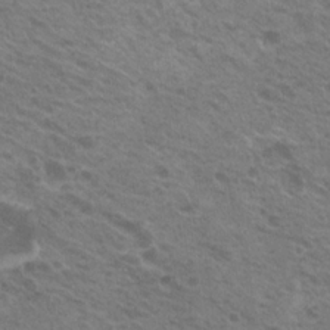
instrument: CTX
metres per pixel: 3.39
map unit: Hto
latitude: 21.4238
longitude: -31.2726
